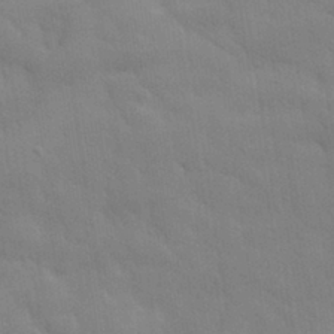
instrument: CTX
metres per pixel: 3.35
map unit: eHh
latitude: 32.2145
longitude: -70.4790
